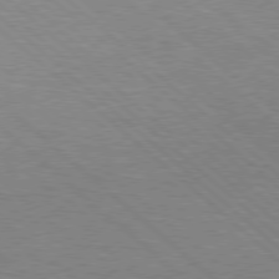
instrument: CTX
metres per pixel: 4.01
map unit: Hpe
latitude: 77.2537
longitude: -150.5545
